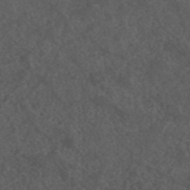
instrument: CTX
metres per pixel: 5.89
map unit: ANa
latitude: 43.1214
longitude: 28.8786
